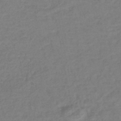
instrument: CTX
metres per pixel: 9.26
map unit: lHb
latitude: -41.6533
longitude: 76.1984
